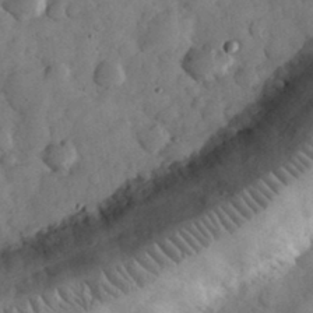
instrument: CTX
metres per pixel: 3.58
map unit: eHh
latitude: 33.1403
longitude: -69.3293
